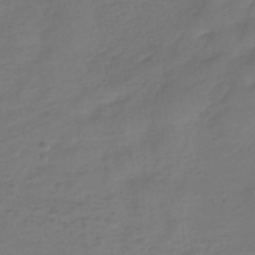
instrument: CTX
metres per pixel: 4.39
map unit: eHh
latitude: -39.5210
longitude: -28.1389
